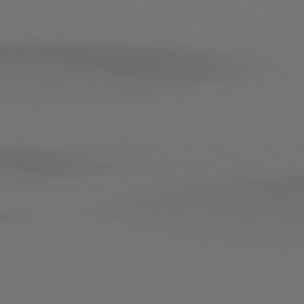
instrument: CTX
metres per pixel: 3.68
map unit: Hpe
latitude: 78.5735
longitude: -134.5545
